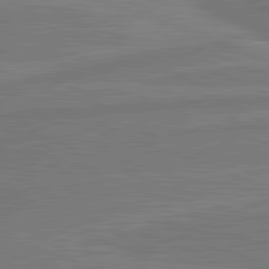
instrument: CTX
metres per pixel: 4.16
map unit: lApd
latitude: 81.8016
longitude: -171.9717
